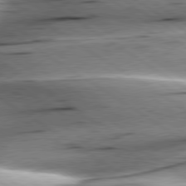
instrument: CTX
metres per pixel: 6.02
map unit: lApd
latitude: 79.5938
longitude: -156.0633
